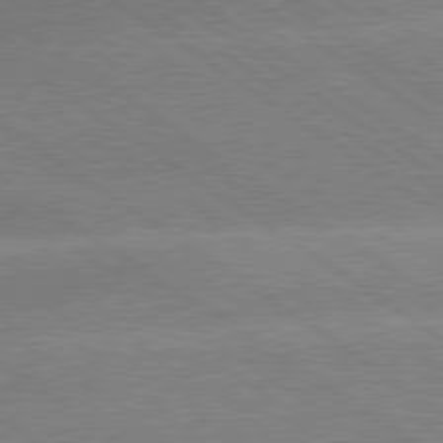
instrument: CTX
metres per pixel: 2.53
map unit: lApd
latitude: 79.2159
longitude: -152.1200
